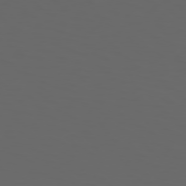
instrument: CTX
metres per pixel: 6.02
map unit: Hpe
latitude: 73.8773
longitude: -126.6869
